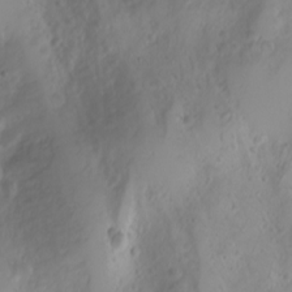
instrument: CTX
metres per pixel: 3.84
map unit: Nhu
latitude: -4.3306
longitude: -86.7246
